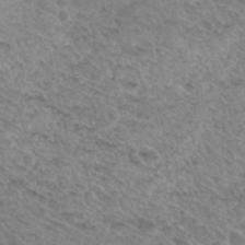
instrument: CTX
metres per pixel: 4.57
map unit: Hto
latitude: 31.7072
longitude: -47.5183
